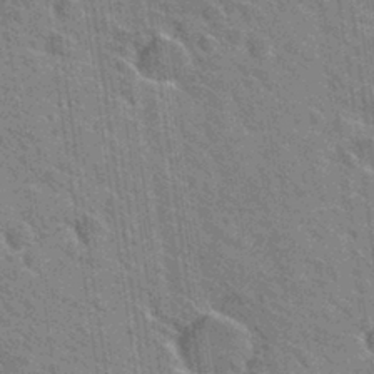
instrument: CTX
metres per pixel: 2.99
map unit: Hto
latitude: 31.1781
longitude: -44.7246
